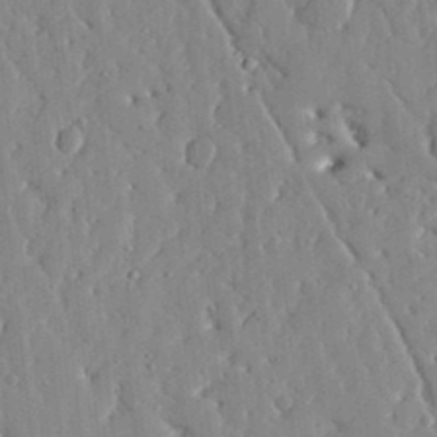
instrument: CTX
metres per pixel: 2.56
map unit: lHvf
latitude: 17.2537
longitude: -113.0269
